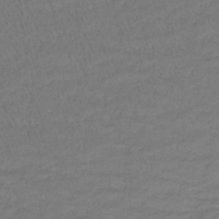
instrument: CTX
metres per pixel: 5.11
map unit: lHb
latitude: -42.3306
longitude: 58.3117
